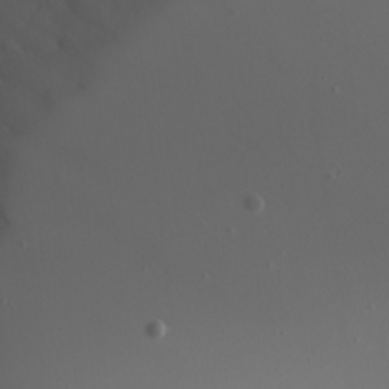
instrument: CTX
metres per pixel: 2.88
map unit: Nhu
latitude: -7.2943
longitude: -76.0444
